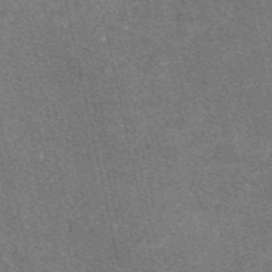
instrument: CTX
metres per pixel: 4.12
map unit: eAb
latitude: 47.2915
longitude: 119.5210
